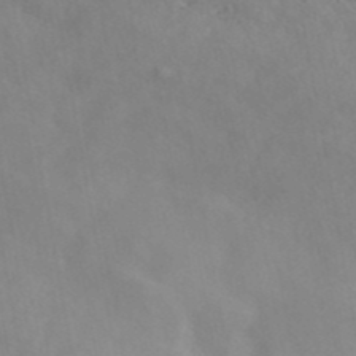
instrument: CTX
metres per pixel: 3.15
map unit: ANa
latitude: 42.2145
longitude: 52.8030
